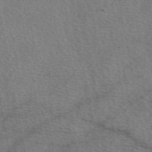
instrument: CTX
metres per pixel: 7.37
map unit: eAb
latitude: 50.6679
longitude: 115.4832
